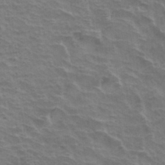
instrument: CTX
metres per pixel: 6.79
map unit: Hto
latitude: 34.3278
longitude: -40.8757
